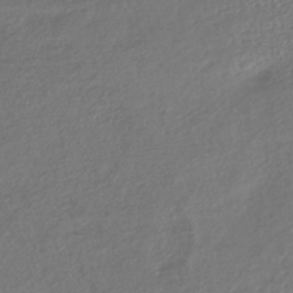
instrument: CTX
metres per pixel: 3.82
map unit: lHb
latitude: -42.7085
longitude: 70.5007
